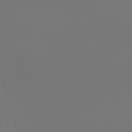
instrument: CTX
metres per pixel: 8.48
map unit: eHh
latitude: -62.9541
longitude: 51.8800
